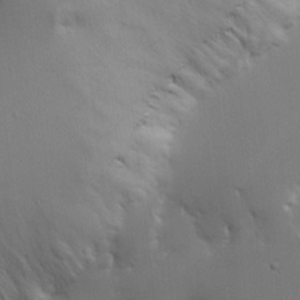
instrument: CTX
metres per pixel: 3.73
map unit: Hve
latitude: 23.0458
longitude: 145.8989
